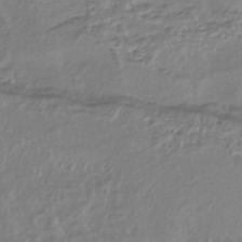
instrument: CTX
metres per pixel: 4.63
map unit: HNhu
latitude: -44.4440
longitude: 97.2187
